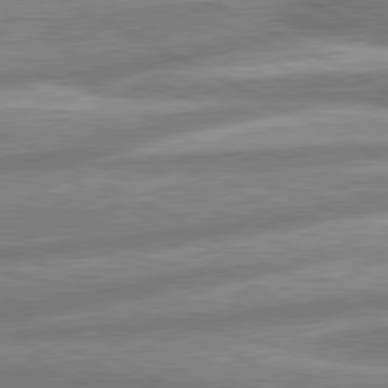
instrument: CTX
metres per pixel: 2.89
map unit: lApd
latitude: 80.6113
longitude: -167.1781
